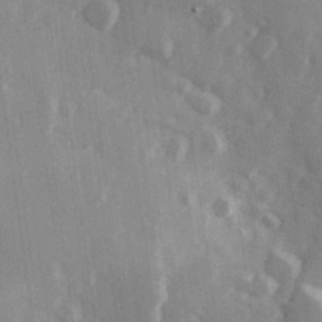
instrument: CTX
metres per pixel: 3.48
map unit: Hve
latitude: 26.3656
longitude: 147.5966
